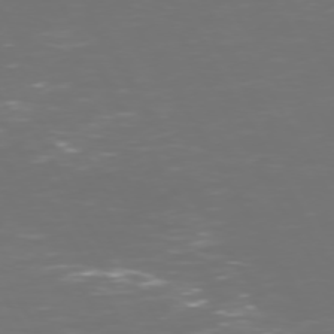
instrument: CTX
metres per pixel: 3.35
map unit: Hpe
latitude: 72.3657
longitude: -126.0444
